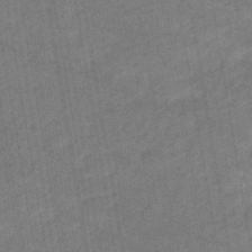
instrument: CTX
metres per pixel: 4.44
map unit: eHb
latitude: -40.2172
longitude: 82.8408
